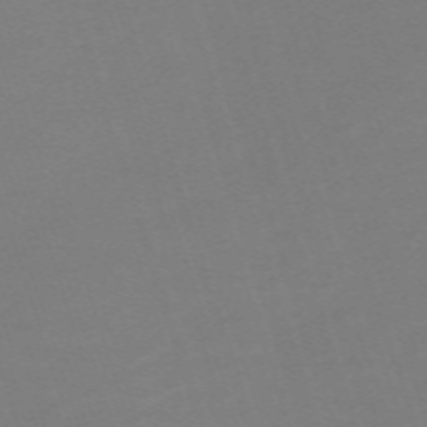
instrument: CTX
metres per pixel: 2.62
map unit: eHh
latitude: -63.6344
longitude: 49.2754
